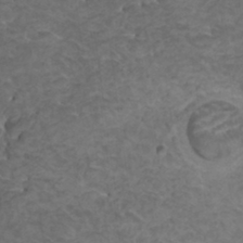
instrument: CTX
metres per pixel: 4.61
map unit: HNhu
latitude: 7.0458
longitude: -0.9324
